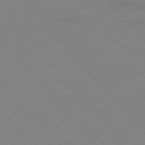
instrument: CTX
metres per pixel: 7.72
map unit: Hpe
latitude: -76.5007
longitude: -19.6127
